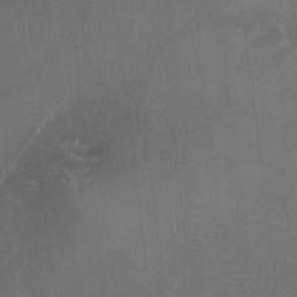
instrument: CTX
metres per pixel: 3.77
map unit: HNhu
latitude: -2.2550
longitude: -7.4804
